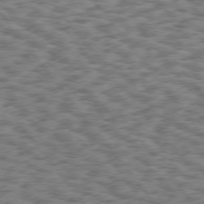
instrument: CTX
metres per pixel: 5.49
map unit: Hpe
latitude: 75.7261
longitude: -134.4790
